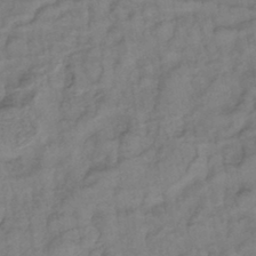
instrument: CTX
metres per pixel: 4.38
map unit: lHb
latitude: -42.4817
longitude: 78.2928
